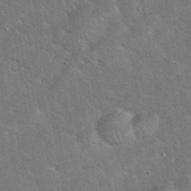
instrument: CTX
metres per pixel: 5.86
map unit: eHh
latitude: 38.1578
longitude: -65.1781
